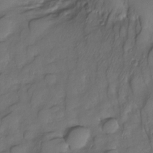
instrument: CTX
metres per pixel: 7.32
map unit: Nhe
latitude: -33.8612
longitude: -142.8947
